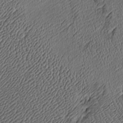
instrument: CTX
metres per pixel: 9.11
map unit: Htu
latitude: -7.5588
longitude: 156.5196
